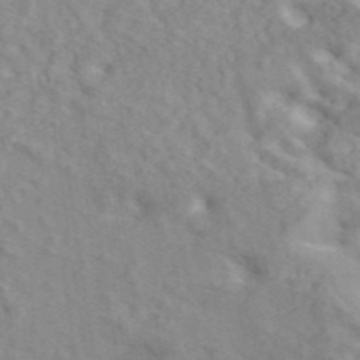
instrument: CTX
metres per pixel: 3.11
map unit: ANa
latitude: 45.9717
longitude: 26.4062
